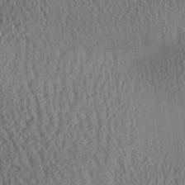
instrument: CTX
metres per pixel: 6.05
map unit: Aa
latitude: 25.7638
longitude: -134.2711
